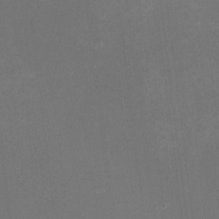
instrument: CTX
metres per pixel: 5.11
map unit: HNhu
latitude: -3.1998
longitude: -6.9325
